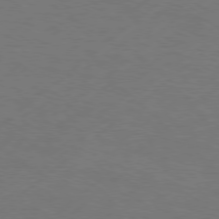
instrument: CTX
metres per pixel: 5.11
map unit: Hpe
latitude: 75.9339
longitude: -131.0270
